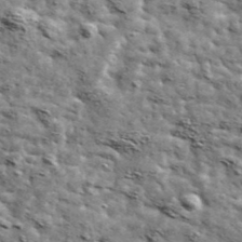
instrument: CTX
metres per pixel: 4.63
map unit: Ave
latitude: 42.3845
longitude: -107.9906
